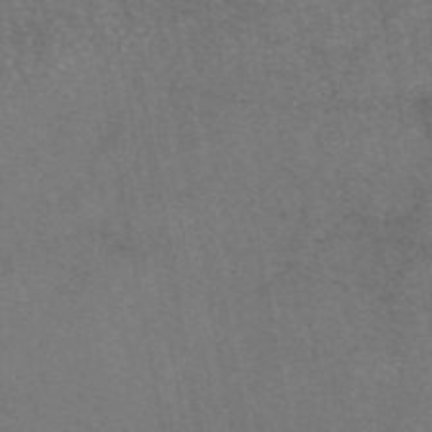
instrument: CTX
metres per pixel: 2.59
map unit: eAb
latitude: 46.6491
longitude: 106.5196
